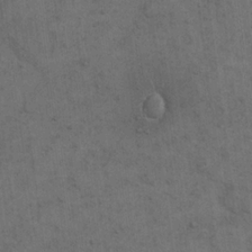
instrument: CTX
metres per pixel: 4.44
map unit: eHh
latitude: 19.0836
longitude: -63.4805
